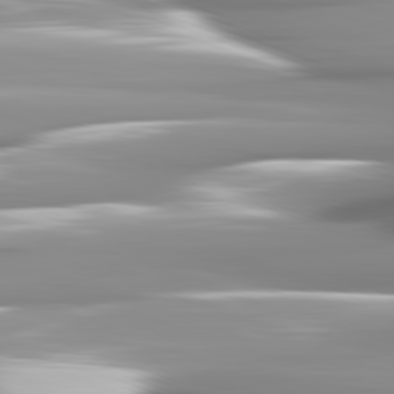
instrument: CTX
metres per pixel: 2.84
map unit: lApd
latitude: 82.0255
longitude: -143.5938
